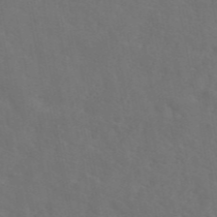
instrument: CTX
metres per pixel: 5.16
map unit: eAb
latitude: 46.4412
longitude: 112.5196
